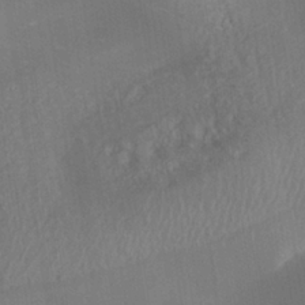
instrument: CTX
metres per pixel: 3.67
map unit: Nhe
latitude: -38.1606
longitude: -119.2159
